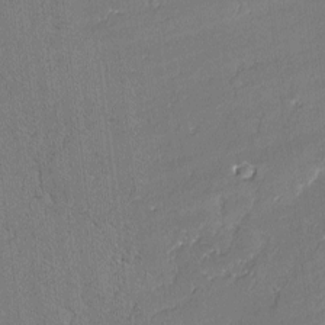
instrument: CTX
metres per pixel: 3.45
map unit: lAvf
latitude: -2.0661
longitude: -108.6868
